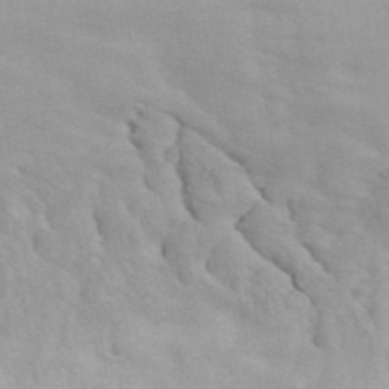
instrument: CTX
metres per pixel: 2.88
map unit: ANa
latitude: 46.9892
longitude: -83.9528
